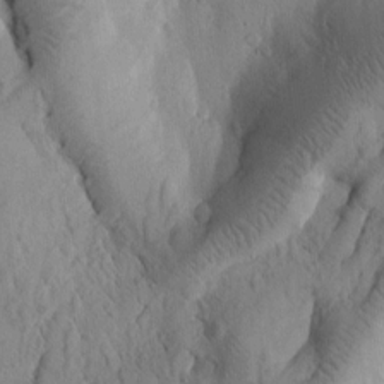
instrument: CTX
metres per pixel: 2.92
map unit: Htu
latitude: 0.0822
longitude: 173.6155
